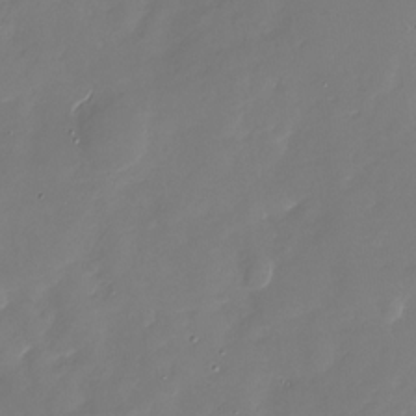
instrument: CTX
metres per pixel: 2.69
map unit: Nhu
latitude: -28.7274
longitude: -75.8017
